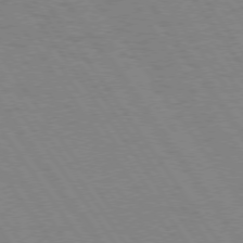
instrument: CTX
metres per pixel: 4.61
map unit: Hpe
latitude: 74.4601
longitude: -137.1215
